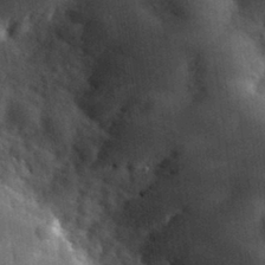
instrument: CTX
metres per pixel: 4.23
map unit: eHh
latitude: 30.9514
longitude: -73.1026
